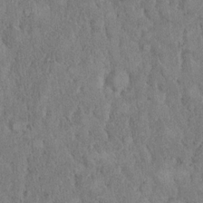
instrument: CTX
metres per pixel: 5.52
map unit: eHh
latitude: 18.4979
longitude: -61.8961
